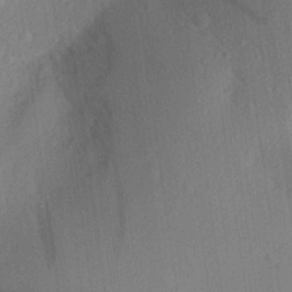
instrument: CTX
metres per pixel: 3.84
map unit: Aa
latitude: 27.4804
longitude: -145.8772
